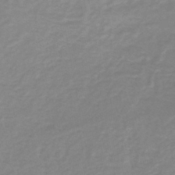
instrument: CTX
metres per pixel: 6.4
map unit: lHb
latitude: -41.6722
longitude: 63.0675
